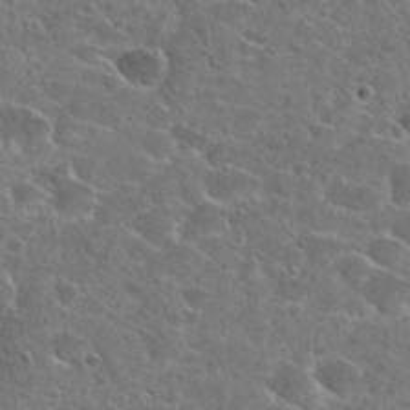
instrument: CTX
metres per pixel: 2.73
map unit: Hto
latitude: 26.1011
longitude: -46.5924
